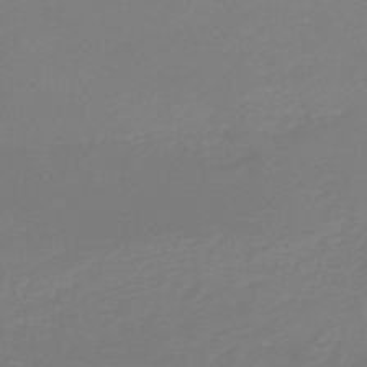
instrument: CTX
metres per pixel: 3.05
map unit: lHb
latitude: -46.1417
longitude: 63.9745
